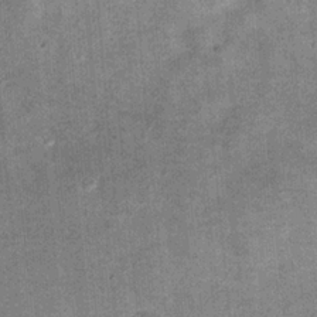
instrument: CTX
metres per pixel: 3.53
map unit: Hto
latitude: 15.4049
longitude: -34.9513
